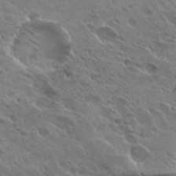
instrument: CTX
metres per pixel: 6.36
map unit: Hto
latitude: 27.1214
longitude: -40.9135
